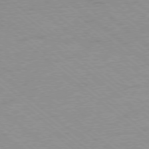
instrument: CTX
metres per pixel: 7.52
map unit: Ap
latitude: -78.4440
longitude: -83.9906
